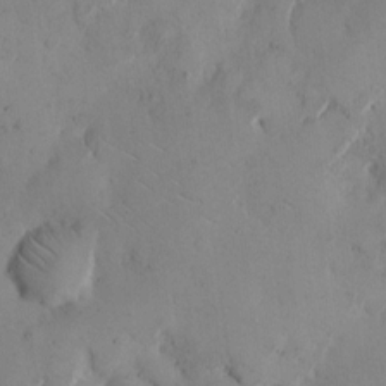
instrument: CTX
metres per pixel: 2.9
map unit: eHh
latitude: 12.4034
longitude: -62.1956
